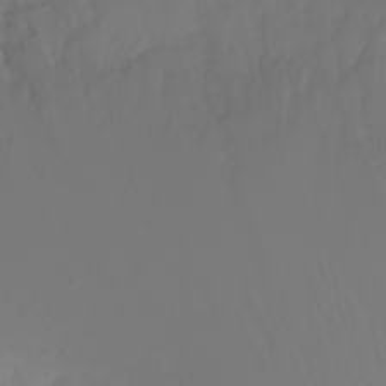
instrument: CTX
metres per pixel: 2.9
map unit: Nhu
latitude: -4.0472
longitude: -84.4601
